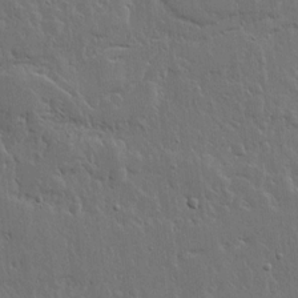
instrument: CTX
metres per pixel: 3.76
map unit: lHvf
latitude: 17.6505
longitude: -116.6302
